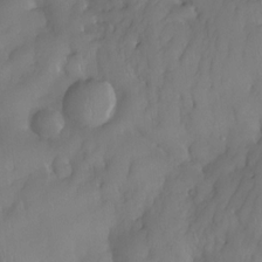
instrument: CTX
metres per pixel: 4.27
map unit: eHh
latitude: -23.2754
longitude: 15.7478
